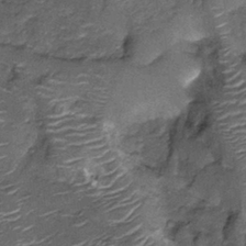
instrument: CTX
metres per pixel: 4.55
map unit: Nhu
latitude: -12.8975
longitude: -22.7813
